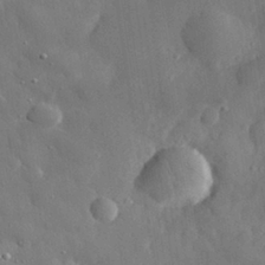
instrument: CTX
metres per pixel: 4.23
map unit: eHh
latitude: 29.5749
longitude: -78.4034
